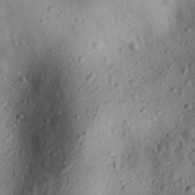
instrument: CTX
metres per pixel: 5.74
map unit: eHh
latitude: 25.7071
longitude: -76.5545
